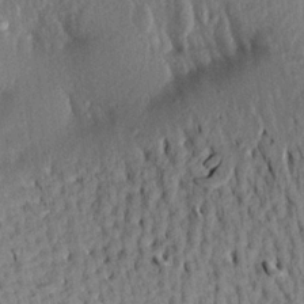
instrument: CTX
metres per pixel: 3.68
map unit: Aa
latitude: 20.5924
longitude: -149.1403
